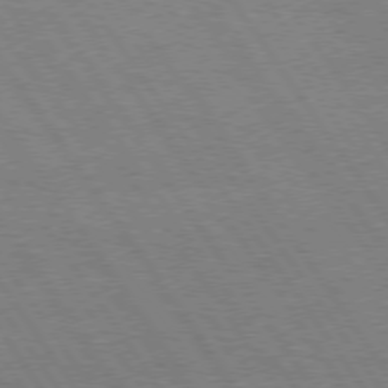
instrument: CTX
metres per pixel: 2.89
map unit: Hpe
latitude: 74.9703
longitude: -142.0444
